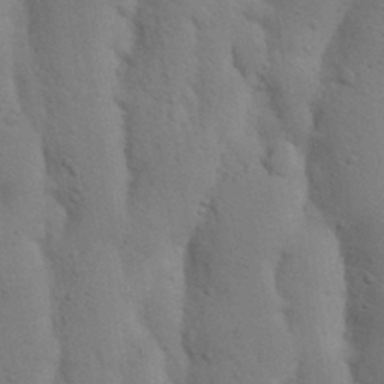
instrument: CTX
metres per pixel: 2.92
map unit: Nhu
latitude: 17.7261
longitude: -75.9339
